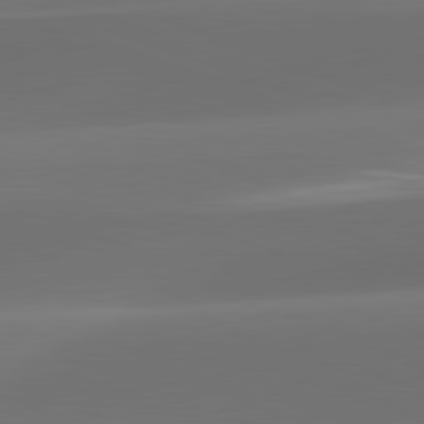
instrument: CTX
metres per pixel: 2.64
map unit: lApd
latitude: 82.0822
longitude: -163.6127
